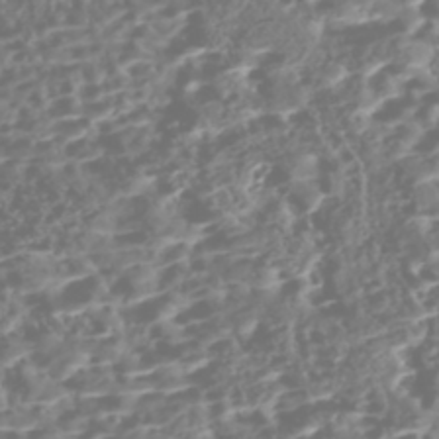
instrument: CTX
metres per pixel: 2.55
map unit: Nhe
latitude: -47.0675
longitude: -172.8946
